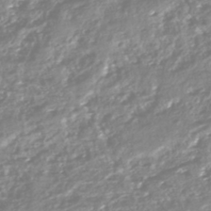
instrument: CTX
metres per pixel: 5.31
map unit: HNhu
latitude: -44.5952
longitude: 96.5007
